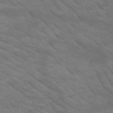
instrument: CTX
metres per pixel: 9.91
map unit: HNb
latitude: -53.1620
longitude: -44.6868
